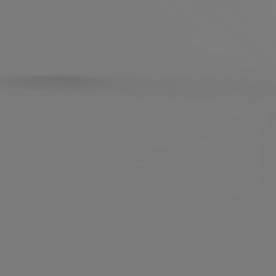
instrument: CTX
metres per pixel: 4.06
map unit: Hpe
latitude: 78.4034
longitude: -162.0822
